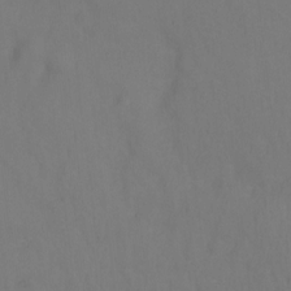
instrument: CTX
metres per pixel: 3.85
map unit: Hto
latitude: -0.5574
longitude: -33.6127
